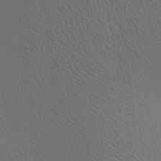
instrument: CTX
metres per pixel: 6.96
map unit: Aa
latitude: 23.4237
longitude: -137.3293
